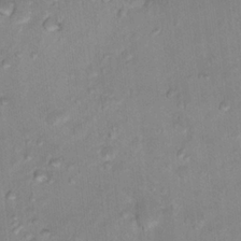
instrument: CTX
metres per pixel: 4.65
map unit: Nhu
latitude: 17.0836
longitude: -32.3467
